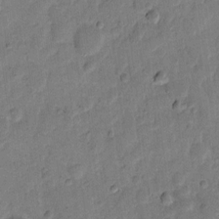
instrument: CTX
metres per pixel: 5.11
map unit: eHh
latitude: 11.8206
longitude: -64.9514
